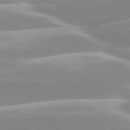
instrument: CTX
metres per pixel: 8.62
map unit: lApd
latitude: 80.1956
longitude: -129.5749
